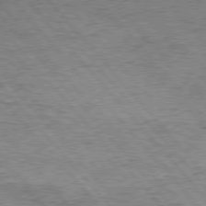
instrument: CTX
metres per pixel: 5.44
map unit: Hpe
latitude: 76.6868
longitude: -164.0633
